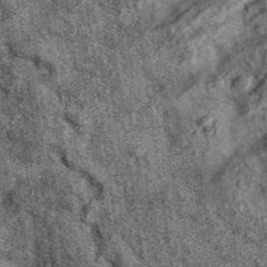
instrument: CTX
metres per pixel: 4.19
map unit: eAb
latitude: 36.5357
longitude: 108.0850
